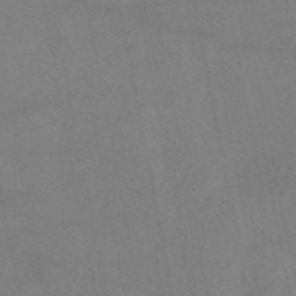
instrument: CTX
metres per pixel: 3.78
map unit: eAb
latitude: 47.8773
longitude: 120.1794
